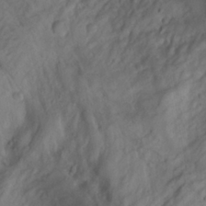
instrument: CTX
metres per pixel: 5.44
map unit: Aa
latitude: -3.5777
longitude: -71.4615
